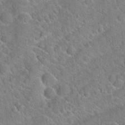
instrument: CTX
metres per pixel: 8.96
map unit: Hto
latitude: 20.5357
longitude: -51.8016
